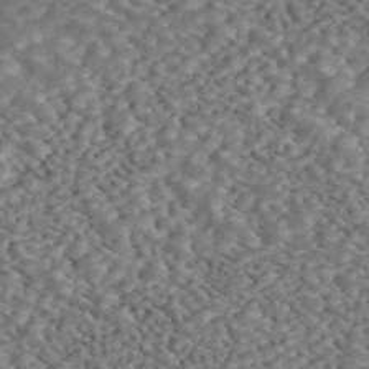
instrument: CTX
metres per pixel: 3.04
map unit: ANa
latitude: 45.8017
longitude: 38.4062
